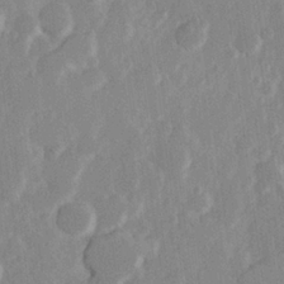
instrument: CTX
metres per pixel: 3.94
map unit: Hve
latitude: 23.8961
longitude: 145.3699
